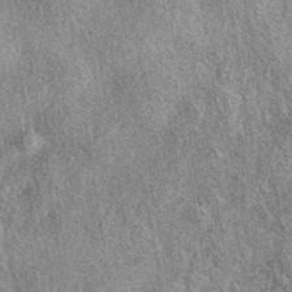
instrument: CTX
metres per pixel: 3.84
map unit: eAb
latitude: 39.4615
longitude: 106.8786
